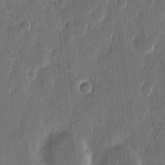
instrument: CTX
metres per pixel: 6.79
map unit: eHh
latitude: 11.8395
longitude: -70.8002
